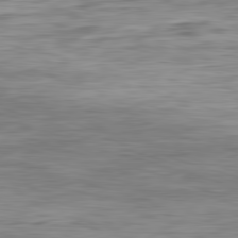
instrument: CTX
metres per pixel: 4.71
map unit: Ap
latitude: -82.3306
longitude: -76.9513
